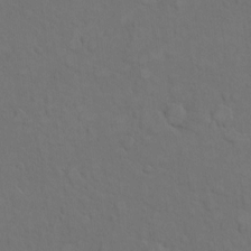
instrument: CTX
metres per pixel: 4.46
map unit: Hto
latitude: 7.5371
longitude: -60.9891
